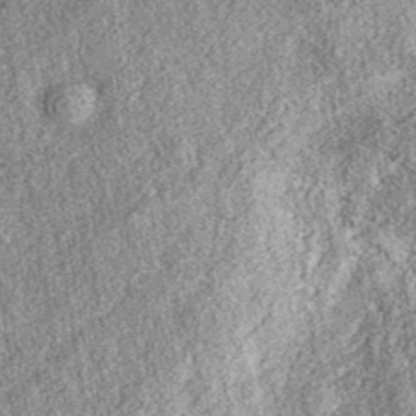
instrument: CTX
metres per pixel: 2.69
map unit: eAb
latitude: 38.4034
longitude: 108.9353
